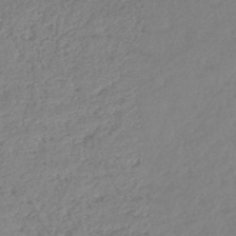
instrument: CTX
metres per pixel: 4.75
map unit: lHb
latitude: -44.7274
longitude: 70.9164
